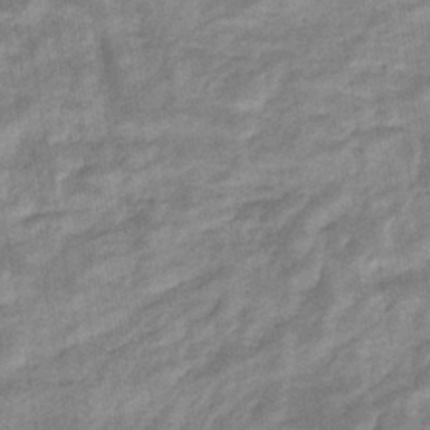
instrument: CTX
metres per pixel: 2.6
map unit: eHb
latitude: -35.6155
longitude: 74.3685
